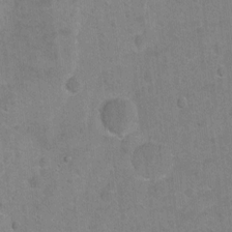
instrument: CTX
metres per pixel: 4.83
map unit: Ht
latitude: -4.6518
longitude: -36.1767
